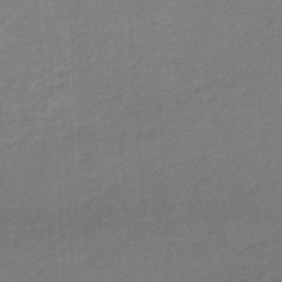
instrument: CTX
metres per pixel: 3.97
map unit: HNhu
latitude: -47.7666
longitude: 89.5399
